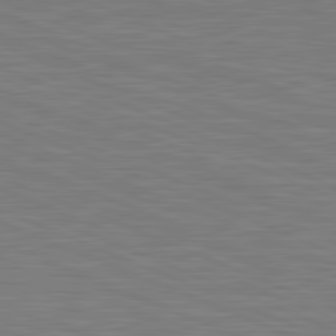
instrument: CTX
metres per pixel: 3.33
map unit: lApd
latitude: 81.7261
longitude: -171.5938
